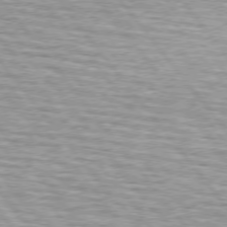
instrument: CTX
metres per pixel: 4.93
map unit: lApd
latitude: 75.1025
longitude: -76.1955
